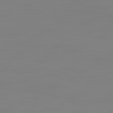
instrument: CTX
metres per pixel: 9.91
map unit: Hpe
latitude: 74.9703
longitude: -127.6883
